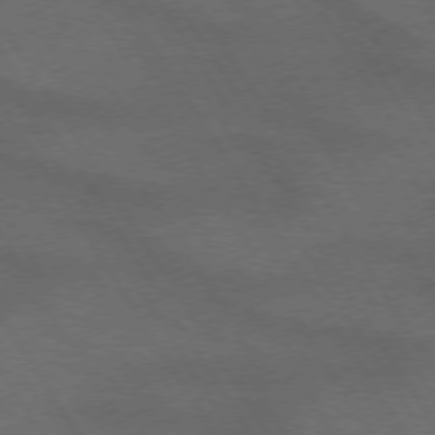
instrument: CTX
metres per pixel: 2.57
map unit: lApd
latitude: 73.0648
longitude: -57.6504
